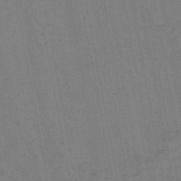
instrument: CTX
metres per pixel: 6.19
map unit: lHb
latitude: -47.5210
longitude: 69.7477
